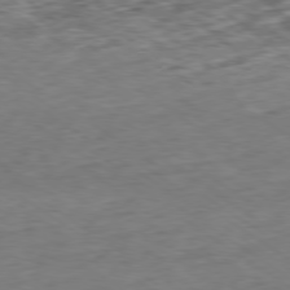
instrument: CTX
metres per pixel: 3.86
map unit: Ap
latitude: -79.2754
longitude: -76.6868
